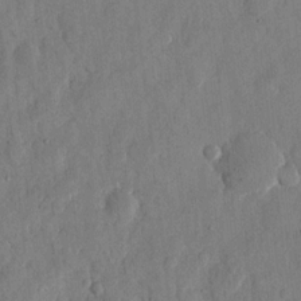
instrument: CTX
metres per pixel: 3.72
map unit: eHh
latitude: 12.7246
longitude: -68.2145
